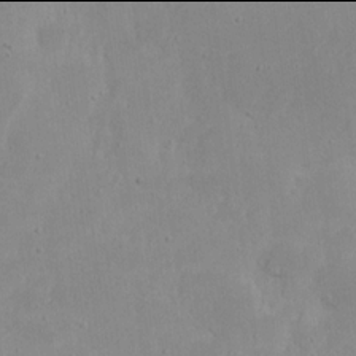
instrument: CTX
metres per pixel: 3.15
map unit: eHh
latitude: 17.9906
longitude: -72.6491
